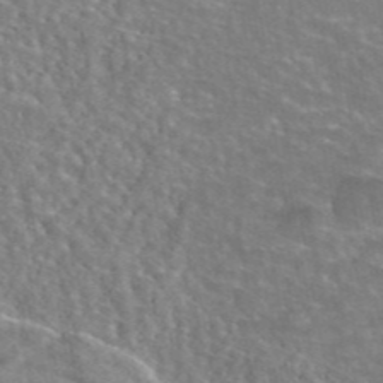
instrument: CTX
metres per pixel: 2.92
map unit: eAb
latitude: 45.2915
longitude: 106.1417
